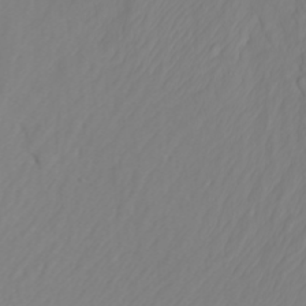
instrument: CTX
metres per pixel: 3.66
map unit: Htu
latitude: -5.2187
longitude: 137.8233
